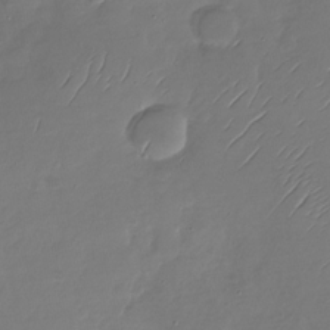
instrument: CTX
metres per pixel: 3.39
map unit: Nhu
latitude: -28.8786
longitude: -60.2144
